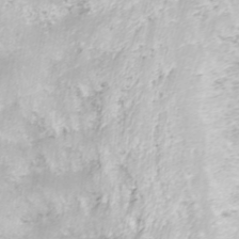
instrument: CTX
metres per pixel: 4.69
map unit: ANa
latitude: -44.7085
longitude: 104.7652
